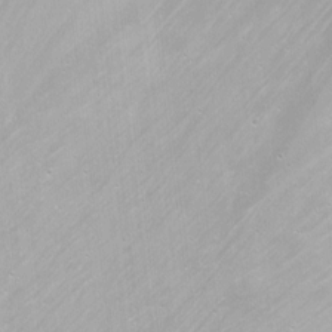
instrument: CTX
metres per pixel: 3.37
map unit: Nhu
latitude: -5.8989
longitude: -47.6883
